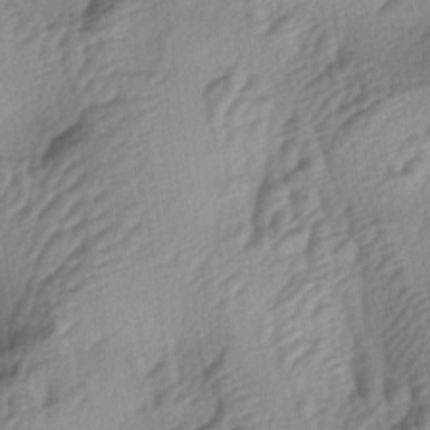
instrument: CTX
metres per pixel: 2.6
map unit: lAa
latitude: -4.5384
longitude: -123.7072
